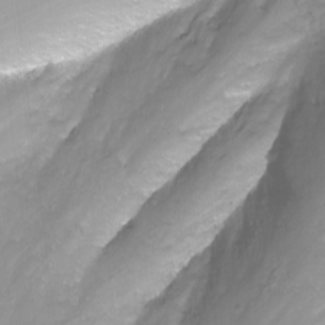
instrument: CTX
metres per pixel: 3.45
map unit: Nhu
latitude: -12.5007
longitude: -61.0458
